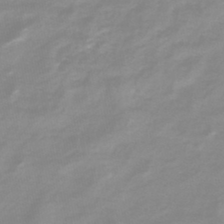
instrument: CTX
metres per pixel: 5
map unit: HNb
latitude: -44.5007
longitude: 53.6344
